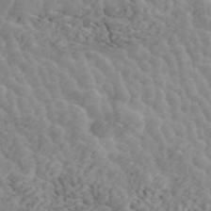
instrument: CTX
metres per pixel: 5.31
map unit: ANa
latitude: 45.3104
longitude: 38.1983
